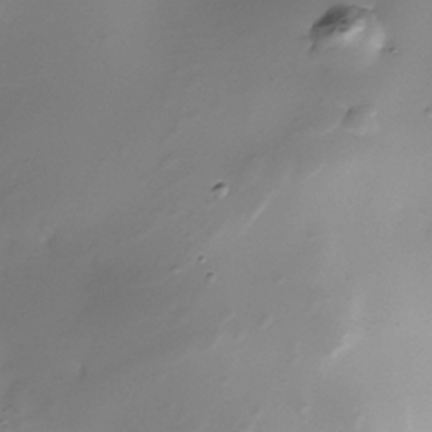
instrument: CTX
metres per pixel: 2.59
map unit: Nhe
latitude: -35.5966
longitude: -117.4238
